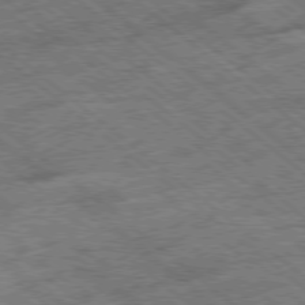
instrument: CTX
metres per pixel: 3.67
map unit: Ap
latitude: -78.6518
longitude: -51.4048
